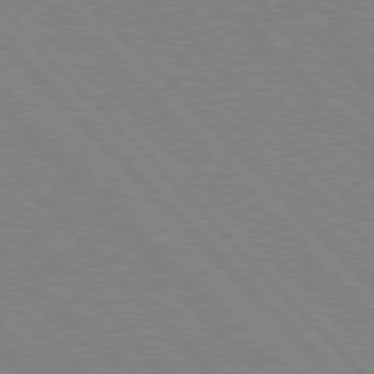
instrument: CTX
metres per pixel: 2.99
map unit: Hpe
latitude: 76.7057
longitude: -126.6302
